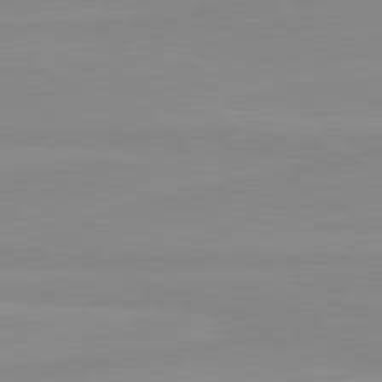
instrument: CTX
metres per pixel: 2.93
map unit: lApd
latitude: 80.4223
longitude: -176.0633
